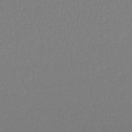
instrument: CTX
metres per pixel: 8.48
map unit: lHb
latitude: -48.1039
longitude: 62.0472
